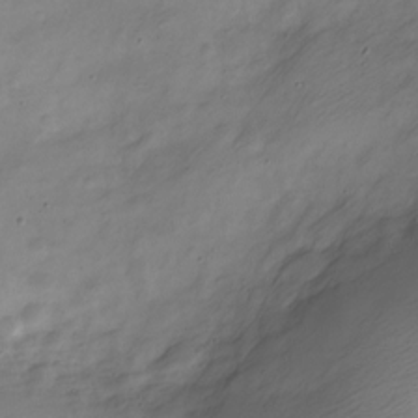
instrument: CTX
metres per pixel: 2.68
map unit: Nve
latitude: -23.3888
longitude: 106.2362
